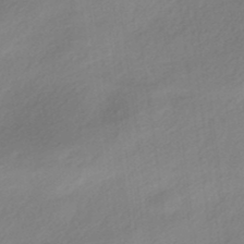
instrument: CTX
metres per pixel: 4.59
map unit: HNhu
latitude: -40.4062
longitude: 92.9353
